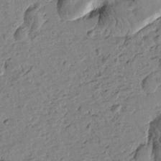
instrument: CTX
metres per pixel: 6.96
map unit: Htu
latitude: -1.5399
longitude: -175.9906
